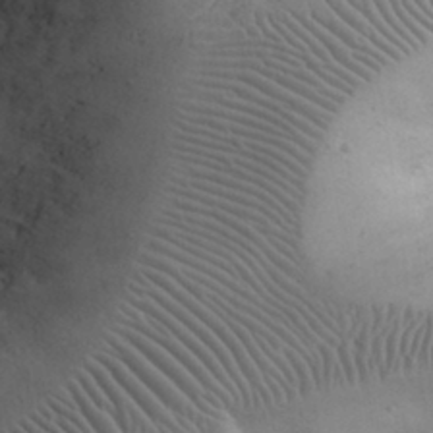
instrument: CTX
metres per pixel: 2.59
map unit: eHh
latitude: 30.9703
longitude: -68.0444
